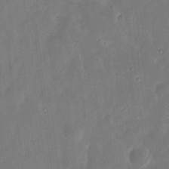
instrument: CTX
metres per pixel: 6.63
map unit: eHh
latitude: 9.7639
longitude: -72.4034
